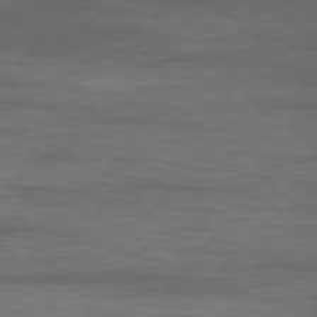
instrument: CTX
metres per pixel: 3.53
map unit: Ap
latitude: -79.8233
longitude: -92.2900
